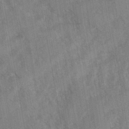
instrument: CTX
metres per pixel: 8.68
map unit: Ave
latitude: 0.0444
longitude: -110.7435
